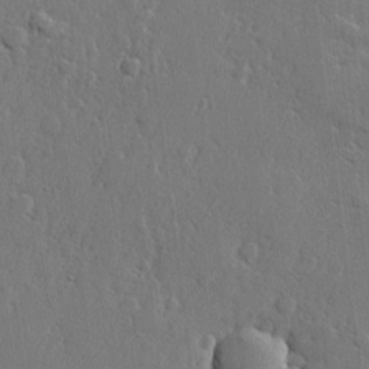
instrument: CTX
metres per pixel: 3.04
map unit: lHvf
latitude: 22.9703
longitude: 145.1053
